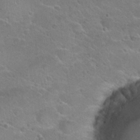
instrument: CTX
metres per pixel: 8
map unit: Hto
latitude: 24.0822
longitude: -50.1011
